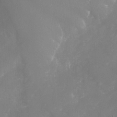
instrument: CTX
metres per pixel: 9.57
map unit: Nhu
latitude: -29.5210
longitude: -64.6113
